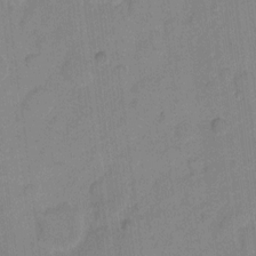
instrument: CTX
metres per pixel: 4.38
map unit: eHh
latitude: 9.9717
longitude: -65.8016
